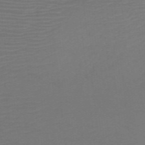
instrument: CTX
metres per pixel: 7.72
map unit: HNb
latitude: -50.1228
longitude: -45.5749
